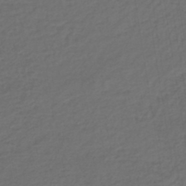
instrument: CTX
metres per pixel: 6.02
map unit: lHb
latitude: -43.5588
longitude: 71.2565
